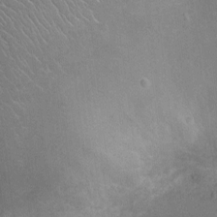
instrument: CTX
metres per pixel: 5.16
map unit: Ht
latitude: -3.2942
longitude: -15.9339
